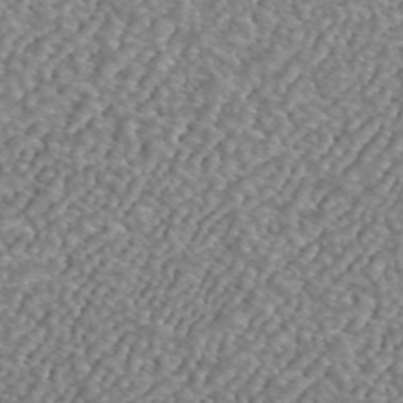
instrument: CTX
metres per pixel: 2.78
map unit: ANa
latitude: 42.5924
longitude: 25.6533
